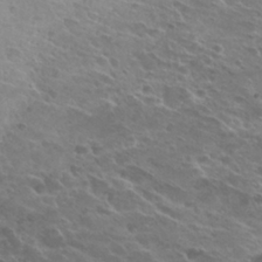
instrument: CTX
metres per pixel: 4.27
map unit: Hto
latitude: 26.2712
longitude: -40.2900
